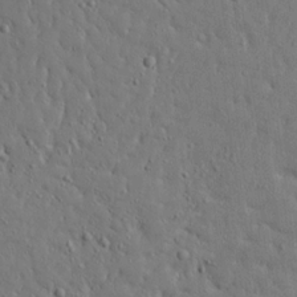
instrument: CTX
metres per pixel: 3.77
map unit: Ave
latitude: 17.9528
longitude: -141.2348
